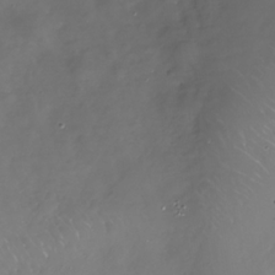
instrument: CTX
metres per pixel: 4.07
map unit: Nhe
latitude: -33.0676
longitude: -88.6113
